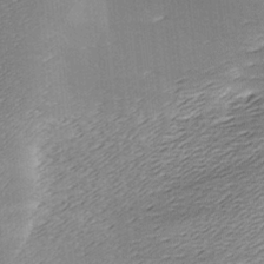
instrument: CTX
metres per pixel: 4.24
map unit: lAa
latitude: -7.5777
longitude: -123.5371
